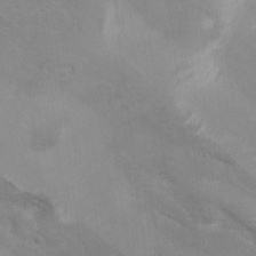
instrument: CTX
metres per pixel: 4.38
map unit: Ht
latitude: 5.5182
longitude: -29.2348
